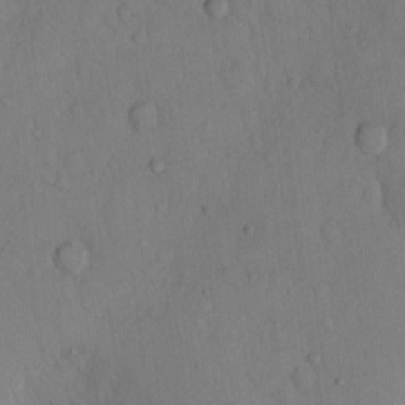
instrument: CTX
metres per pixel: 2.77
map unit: Hto
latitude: 12.9136
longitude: -56.5356
